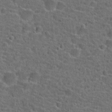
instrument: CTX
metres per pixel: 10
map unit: Hto
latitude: 22.1200
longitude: -45.9717
